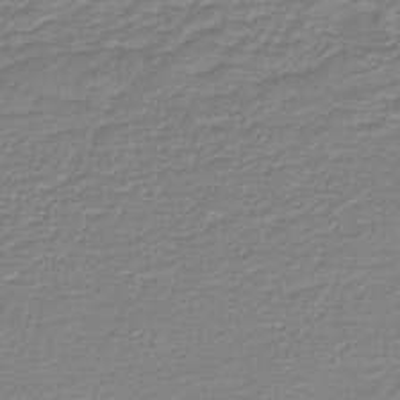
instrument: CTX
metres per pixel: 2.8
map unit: lHb
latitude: -40.6707
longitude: 51.5966
